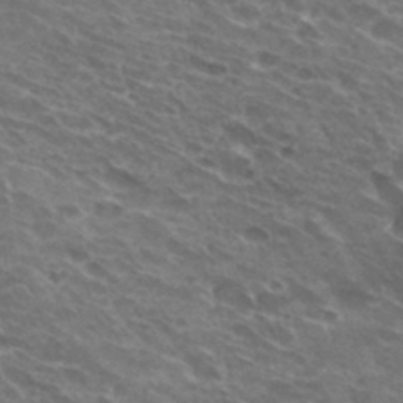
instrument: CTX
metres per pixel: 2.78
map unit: Hto
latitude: 32.3845
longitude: -42.9892
